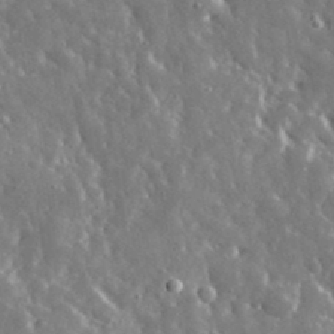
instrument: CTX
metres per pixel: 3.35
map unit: lHvf
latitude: 35.8394
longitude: -88.5924
